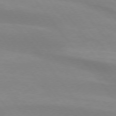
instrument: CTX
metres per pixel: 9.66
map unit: lApd
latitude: 74.3089
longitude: -49.8583
